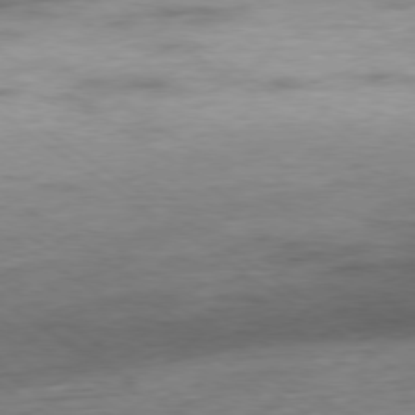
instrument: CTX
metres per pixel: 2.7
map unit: Hpe
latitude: -78.6140
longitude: -16.7057
